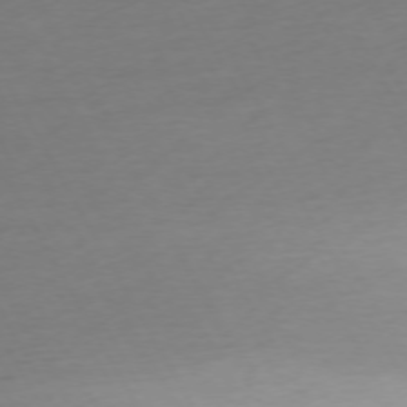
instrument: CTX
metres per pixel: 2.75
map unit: Ap
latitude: -74.6519
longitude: -69.4616
